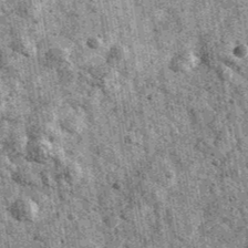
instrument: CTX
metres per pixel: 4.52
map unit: Ave
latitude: 40.1767
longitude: -106.6113
